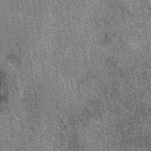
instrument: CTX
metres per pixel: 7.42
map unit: eAb
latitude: 39.2159
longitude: 107.3887
